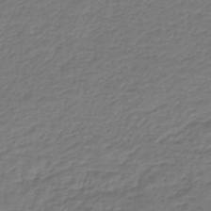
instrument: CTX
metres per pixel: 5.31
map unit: lHb
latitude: -42.2172
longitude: 61.3888
